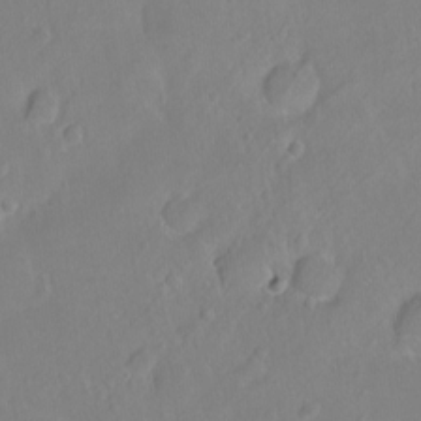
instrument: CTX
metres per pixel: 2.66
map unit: Ht
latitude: -8.5952
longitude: -36.4034
